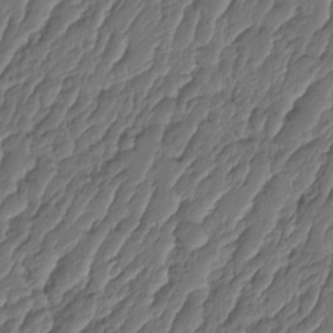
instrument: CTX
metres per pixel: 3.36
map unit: HNhu
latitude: -24.6896
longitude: 50.6140
